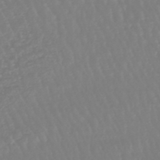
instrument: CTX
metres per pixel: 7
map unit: eHb
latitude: -46.0472
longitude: 79.3131
